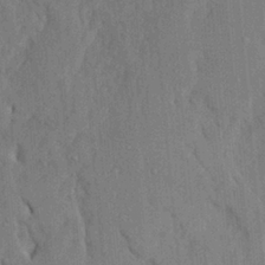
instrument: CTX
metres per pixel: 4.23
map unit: Ave
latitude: 23.5749
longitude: -134.1389
